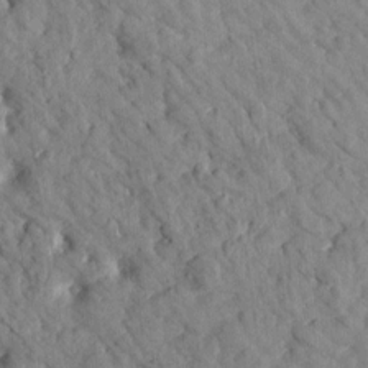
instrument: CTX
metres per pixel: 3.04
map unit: Htu
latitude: 1.8772
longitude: 179.2943
